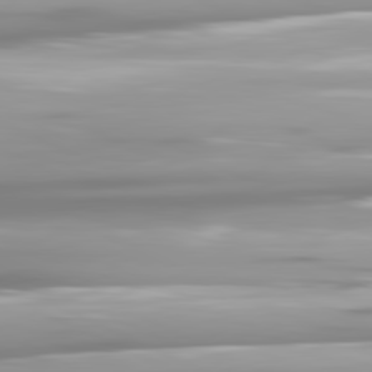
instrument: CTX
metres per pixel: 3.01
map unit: lApd
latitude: 81.3482
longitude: -139.5182
